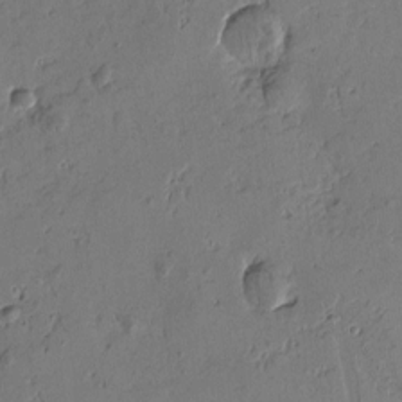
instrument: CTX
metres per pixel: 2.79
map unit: Htu
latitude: -3.8800
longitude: -177.1214
